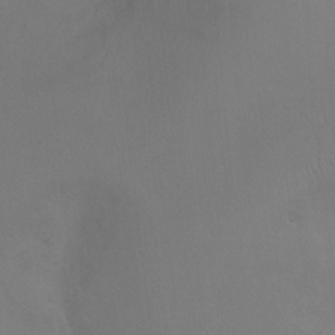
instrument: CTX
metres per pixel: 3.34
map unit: Ht
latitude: -7.1998
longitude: -28.5357
